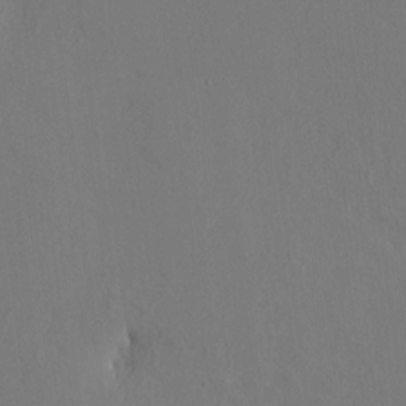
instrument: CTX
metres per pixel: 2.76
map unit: HNhu
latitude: 11.1214
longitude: 22.7841
